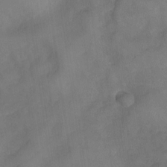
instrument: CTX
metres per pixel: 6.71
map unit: Nve
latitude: -26.4629
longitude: -148.3467
